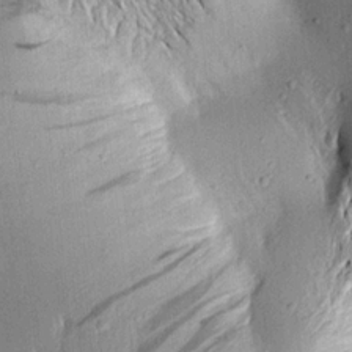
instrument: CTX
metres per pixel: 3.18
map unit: Aa
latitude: 16.4601
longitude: -147.1970
